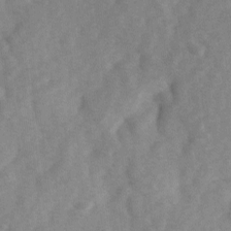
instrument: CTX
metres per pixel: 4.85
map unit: Ave
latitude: 1.4426
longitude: -111.7639
